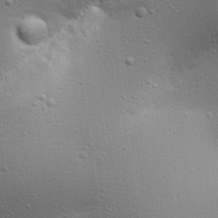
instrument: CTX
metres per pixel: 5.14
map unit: Aa
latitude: 18.1011
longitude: -141.5560
